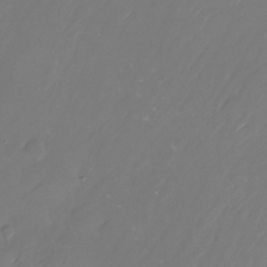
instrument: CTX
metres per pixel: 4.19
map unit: Nhu
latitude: -26.6518
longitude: -72.4034
